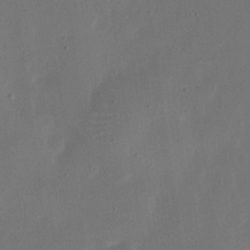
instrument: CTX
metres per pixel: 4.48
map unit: eHh
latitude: 16.4412
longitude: -67.9906
